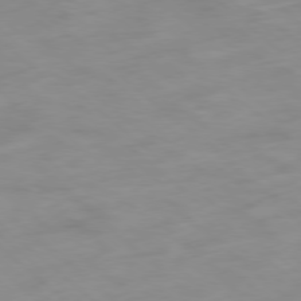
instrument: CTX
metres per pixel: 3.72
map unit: Hpe
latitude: -78.5762
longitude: -17.9150
